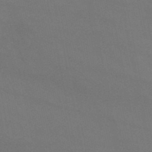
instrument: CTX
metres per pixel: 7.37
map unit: HNb
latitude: -50.7841
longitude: -43.5938
